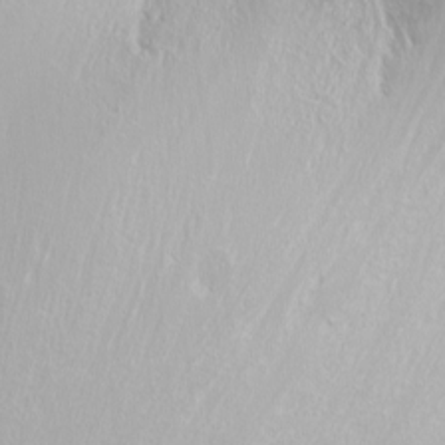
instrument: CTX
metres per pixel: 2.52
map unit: Nhu
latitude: -8.7652
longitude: -70.6112
